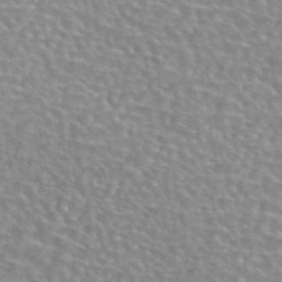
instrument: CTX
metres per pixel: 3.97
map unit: eAb
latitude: 44.4790
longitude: 106.6708
